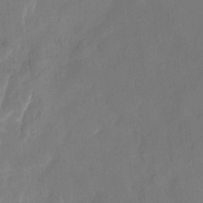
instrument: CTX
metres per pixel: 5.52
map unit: Nhu
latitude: -22.7841
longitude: -71.3670
